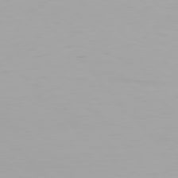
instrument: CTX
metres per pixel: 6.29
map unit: Hpe
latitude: 76.1577
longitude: -143.1970
